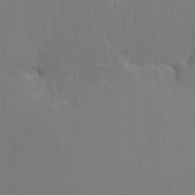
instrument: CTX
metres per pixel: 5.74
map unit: HNhu
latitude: 7.5749
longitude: 3.8044
